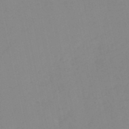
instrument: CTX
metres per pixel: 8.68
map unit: HNb
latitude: -52.5384
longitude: -39.4993
